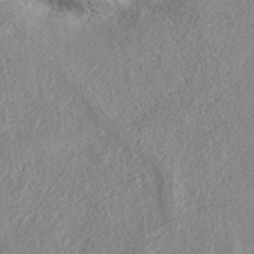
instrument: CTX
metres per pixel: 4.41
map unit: eAb
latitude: 37.5560
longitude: 113.2754
